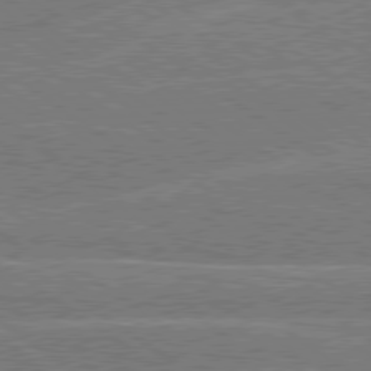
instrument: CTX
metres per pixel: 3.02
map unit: Hpe
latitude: 79.0648
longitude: -130.6869
